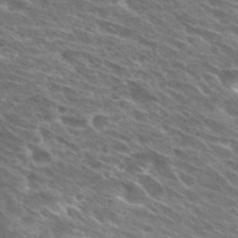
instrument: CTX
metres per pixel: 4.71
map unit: Hto
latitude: 29.8961
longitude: -44.7246
